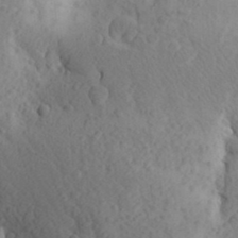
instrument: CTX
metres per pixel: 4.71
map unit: Aa
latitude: 27.0836
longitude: -149.1970
